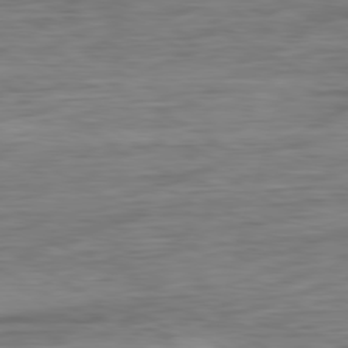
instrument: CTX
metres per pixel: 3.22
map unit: Ap
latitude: -80.9920
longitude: -69.0270
